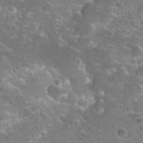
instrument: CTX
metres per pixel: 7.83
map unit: Hto
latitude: 19.1781
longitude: -41.8394
